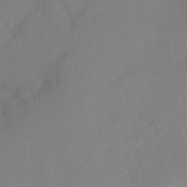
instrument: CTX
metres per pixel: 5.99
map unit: Ht
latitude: -15.3699
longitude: -54.8380
